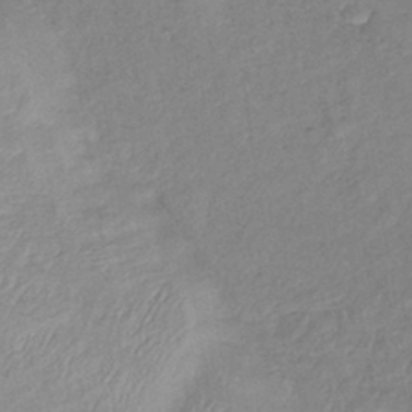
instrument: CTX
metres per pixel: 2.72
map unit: lHb
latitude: -41.3887
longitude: 78.1605
